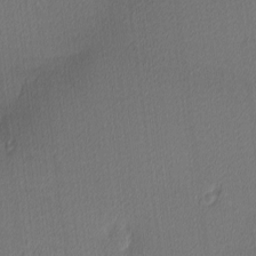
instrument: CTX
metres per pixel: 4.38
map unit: Ave
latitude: 3.7071
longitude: -113.8016
